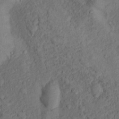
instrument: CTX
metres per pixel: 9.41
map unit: Hto
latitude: 15.2348
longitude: -30.9514
